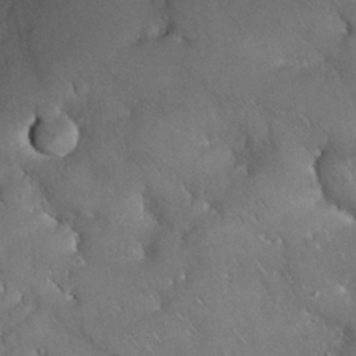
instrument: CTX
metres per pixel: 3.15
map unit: Nhu
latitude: 28.3089
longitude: -67.3103
